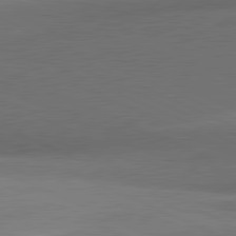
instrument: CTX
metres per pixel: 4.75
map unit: lApd
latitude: 81.6694
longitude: 153.2187
